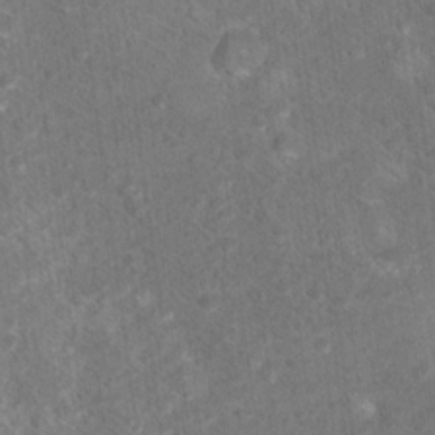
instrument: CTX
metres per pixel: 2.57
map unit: Hto
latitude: 18.1389
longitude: -36.9703
